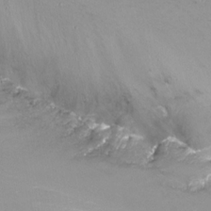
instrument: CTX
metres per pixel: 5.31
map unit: Nhu
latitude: -15.5777
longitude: -54.4223
